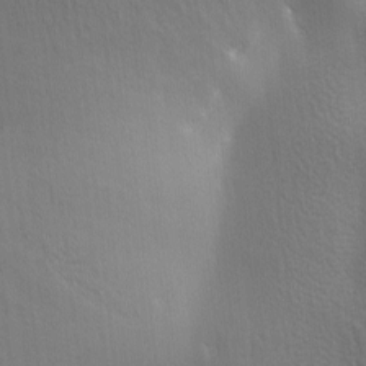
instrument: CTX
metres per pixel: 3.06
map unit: lAa
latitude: -6.2739
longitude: -121.5749
